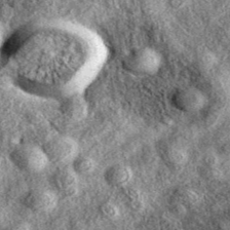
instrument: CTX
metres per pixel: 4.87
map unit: eAb
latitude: 38.1956
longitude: 109.2565
